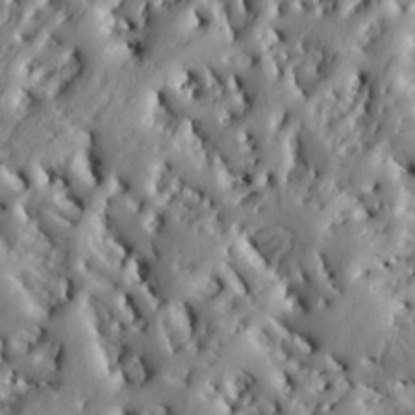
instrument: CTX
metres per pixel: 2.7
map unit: Ht
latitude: 7.3293
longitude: -77.9150
